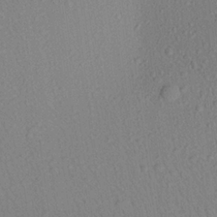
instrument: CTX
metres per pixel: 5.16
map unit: Aa
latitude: 22.5546
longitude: -139.0458
